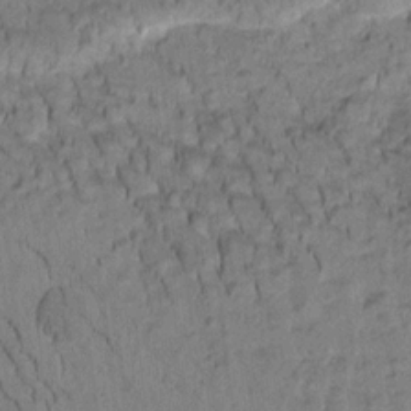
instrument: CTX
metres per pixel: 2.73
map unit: Htu
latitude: -2.1038
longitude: 172.9542
